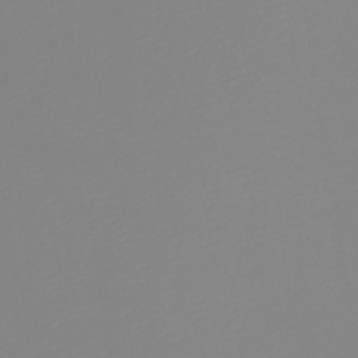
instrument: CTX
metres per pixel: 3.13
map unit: Htu
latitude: -5.6722
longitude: -72.5924
